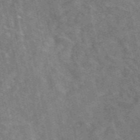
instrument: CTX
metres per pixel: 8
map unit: eAb
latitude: 47.8773
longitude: 119.3132
